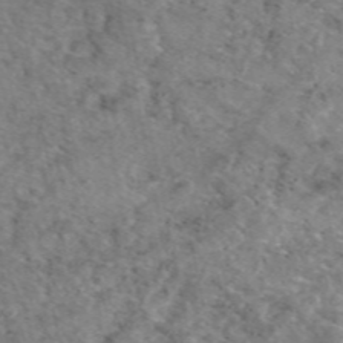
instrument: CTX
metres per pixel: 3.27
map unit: eAb
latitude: 49.4615
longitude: 110.9730
